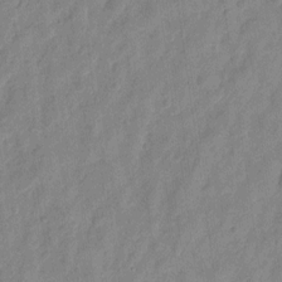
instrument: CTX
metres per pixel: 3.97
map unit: eHh
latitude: 7.8394
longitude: -74.2145
